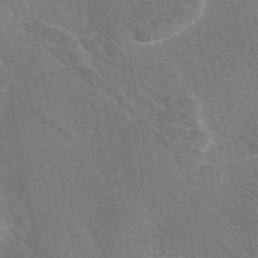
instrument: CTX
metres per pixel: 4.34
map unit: eAb
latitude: 48.3089
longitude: 119.4077
